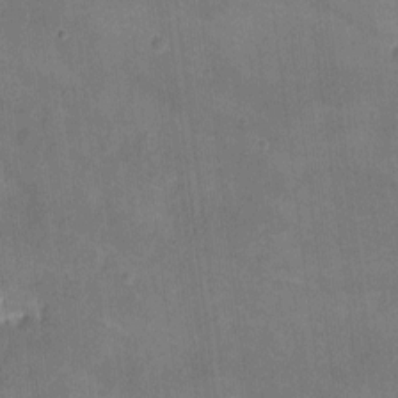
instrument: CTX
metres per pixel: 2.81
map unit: eHh
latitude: 8.2712
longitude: -73.2537
